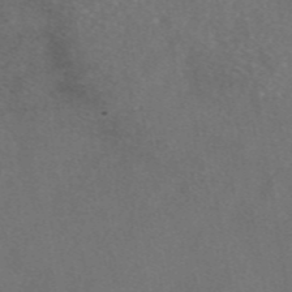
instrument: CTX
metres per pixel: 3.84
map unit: eAb
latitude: 47.2159
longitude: 109.0675
